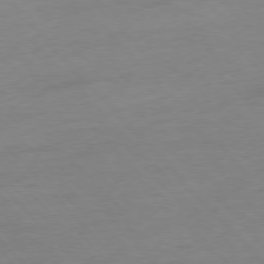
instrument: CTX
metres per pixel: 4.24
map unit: Hpe
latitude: -76.9164
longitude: -14.6491
